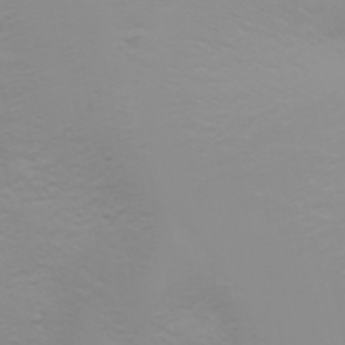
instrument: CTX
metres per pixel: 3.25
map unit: Nhu
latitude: -4.9352
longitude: -79.5749
